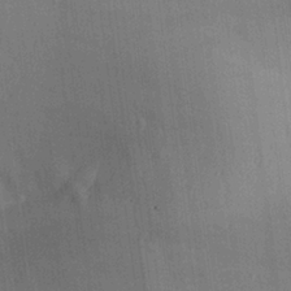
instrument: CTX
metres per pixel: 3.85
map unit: Aa
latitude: 25.3292
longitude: -134.7624
